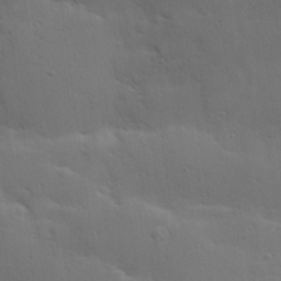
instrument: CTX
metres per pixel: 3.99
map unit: Hve
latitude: 23.7450
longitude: -96.1011
